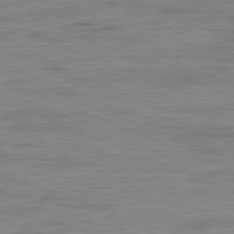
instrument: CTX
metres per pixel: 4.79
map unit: Ap
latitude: -81.8800
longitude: -73.9339
